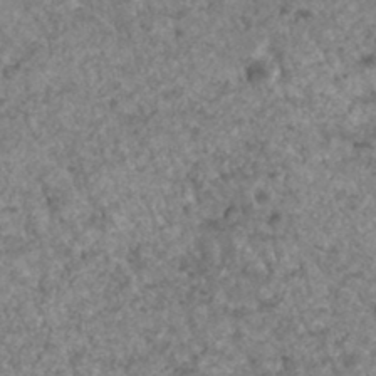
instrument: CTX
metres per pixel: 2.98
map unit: Hto
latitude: 32.2711
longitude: -49.9339
